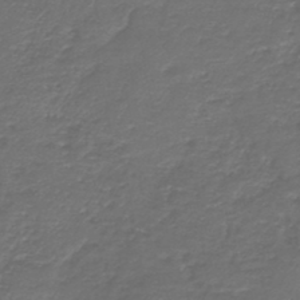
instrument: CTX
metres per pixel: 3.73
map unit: HNb
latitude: -43.9178
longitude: 50.5574
